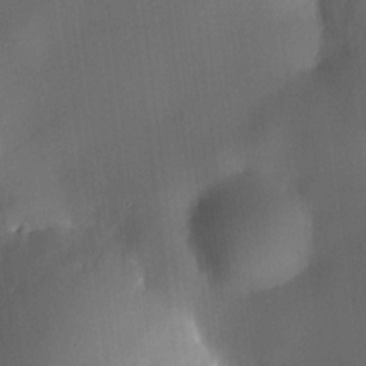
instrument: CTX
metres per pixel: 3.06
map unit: HNhu
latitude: 11.2348
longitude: 9.3132
